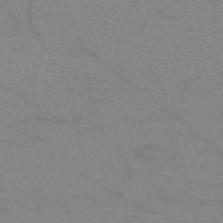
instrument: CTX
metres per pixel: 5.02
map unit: eHh
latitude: -62.0661
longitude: 54.2551
